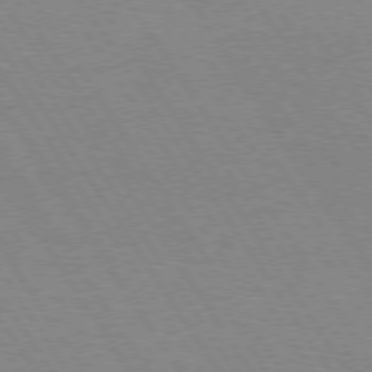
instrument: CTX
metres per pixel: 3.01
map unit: Hpe
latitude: 74.4979
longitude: -140.1011
